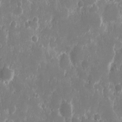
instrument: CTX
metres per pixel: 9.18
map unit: eHh
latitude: 12.4412
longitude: -72.2145
